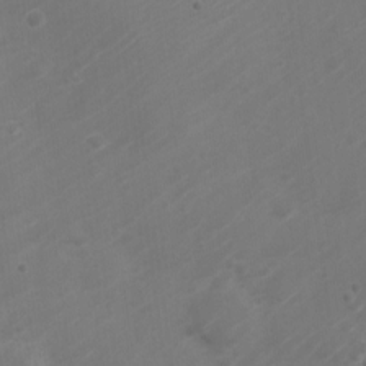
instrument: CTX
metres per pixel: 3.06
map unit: Nve
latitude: -20.9163
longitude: 106.6897
